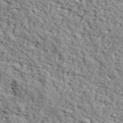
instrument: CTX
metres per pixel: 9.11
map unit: lHvf
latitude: 37.8206
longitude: -87.0269
